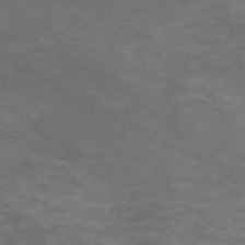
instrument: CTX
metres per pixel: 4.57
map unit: Nve
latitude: -59.5588
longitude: 58.8596
